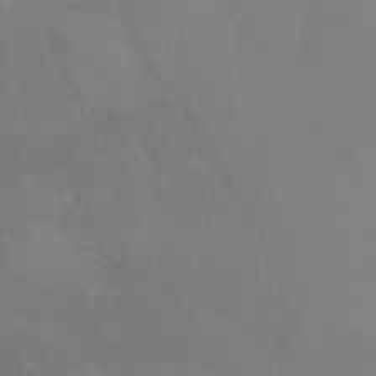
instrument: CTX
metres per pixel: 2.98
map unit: Nhe
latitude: -29.3132
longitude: -110.3090
